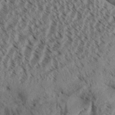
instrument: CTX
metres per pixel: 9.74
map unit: Aa
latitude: 31.3671
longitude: -138.5735
